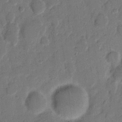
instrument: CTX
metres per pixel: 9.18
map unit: eHh
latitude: 9.1592
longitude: -65.1781
